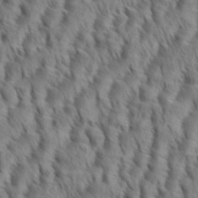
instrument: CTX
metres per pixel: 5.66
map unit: eHh
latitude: 34.8191
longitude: -138.4790
